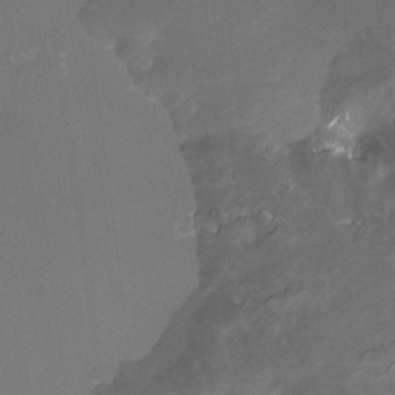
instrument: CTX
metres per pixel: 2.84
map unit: Htu
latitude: -13.1431
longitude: -46.1956
